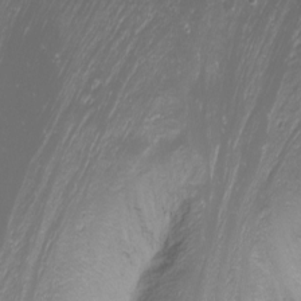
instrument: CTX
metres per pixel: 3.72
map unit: Nhu
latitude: -7.5399
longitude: -71.0458
